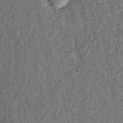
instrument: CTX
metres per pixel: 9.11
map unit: ANa
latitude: 39.3104
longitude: 21.9556
